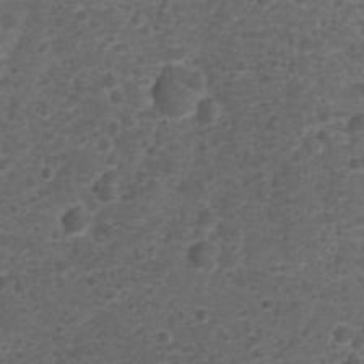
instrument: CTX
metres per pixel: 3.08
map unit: Nhu
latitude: 2.3278
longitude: -15.5560
